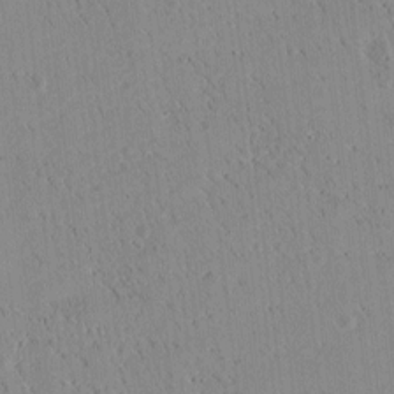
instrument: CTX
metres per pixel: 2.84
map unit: Htu
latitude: -4.5573
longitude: 172.6896
